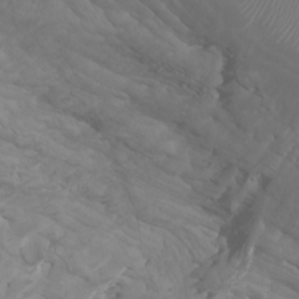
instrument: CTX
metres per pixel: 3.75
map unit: Htu
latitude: -7.1053
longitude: -71.3481
